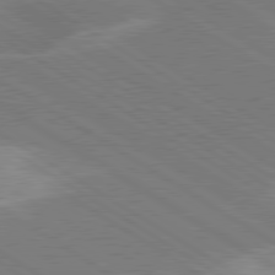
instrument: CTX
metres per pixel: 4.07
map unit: lApd
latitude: 79.6694
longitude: -123.3860
